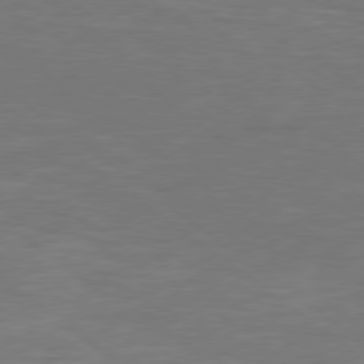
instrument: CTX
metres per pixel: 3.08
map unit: Hpe
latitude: 78.4223
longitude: -127.0648
